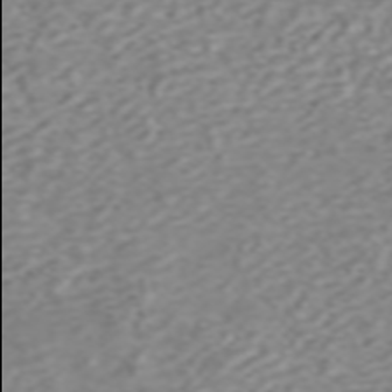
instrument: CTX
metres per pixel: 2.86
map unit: ANa
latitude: 45.9150
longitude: 22.0094
